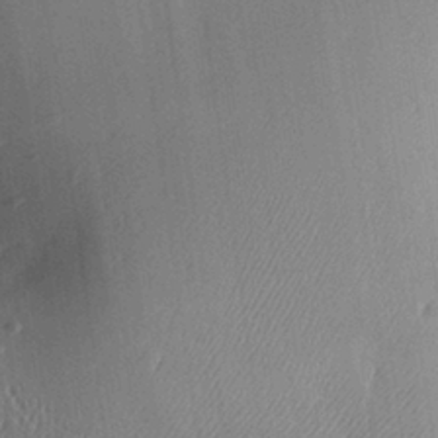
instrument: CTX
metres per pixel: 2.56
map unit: Aa
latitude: 28.4979
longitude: -136.8569
